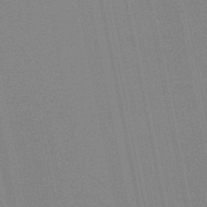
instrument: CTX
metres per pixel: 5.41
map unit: lHb
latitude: -47.2754
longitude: 78.0850
